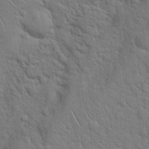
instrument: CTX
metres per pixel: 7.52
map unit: Hto
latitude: 19.2348
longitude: -51.6882
